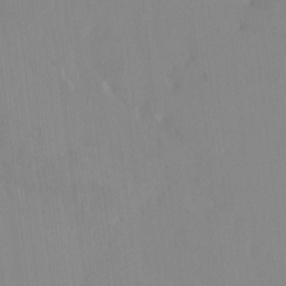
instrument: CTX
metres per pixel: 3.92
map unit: HNhu
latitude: 7.0458
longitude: 2.3306
